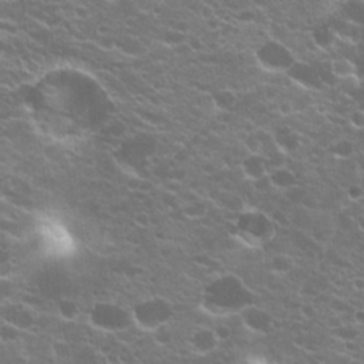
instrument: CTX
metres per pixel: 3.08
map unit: Hto
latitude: 20.3656
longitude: -35.1214
